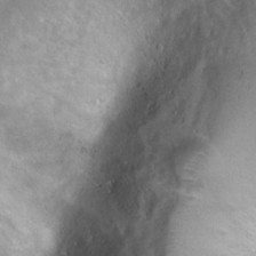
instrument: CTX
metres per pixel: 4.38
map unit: Ht
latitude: 3.8205
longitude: -19.6127
